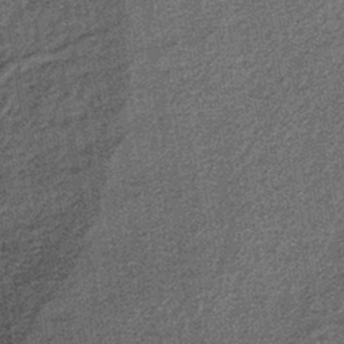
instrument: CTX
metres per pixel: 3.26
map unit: lHb
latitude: -38.5007
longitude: 65.7478
